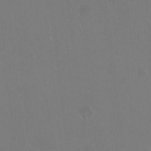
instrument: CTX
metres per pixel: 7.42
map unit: HNhu
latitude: -2.0472
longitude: -0.7813
